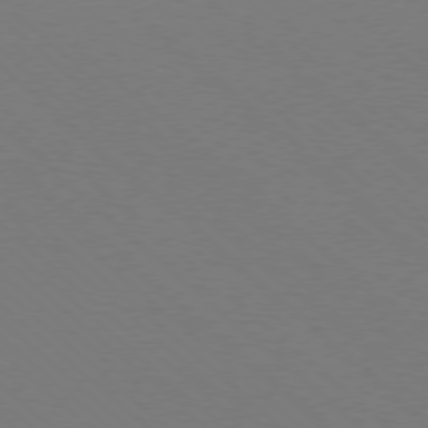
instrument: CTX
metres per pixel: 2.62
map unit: Ap
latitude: -78.3495
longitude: -90.5924
